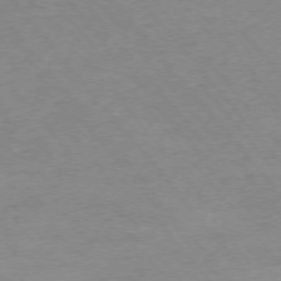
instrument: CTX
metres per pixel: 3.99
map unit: Ap
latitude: -75.4833
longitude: -81.3482
